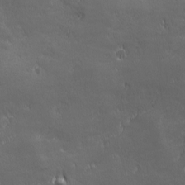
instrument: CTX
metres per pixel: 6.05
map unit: Ave
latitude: -6.9541
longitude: -121.8017
